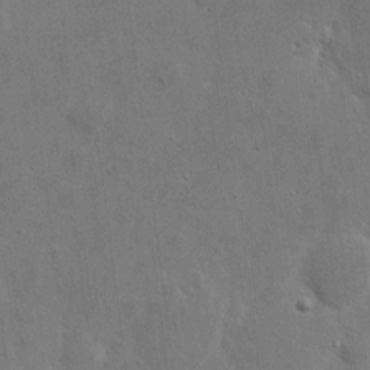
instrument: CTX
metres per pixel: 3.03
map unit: eHh
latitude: 7.5371
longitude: -72.4790
